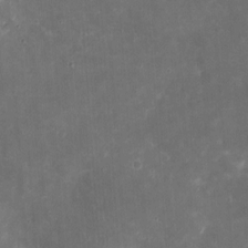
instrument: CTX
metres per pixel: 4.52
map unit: eHh
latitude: 4.7057
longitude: -70.4790
